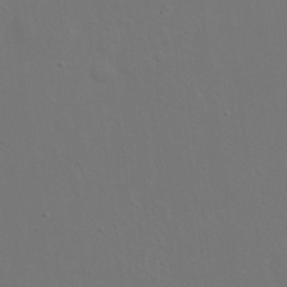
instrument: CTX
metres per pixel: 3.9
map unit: eHh
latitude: 23.8583
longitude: -69.5371
